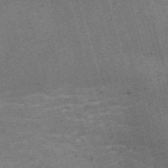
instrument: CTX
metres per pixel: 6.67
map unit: Nve
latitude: -59.4643
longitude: 63.9745
